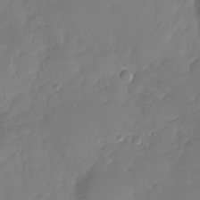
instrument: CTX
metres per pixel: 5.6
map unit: Nhu
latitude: -29.0298
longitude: -61.1214
